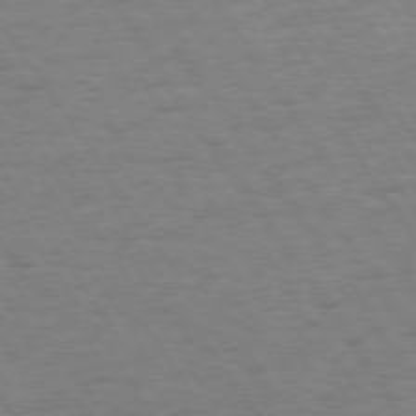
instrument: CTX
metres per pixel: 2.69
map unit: Hpe
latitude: 73.8017
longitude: -140.7624
